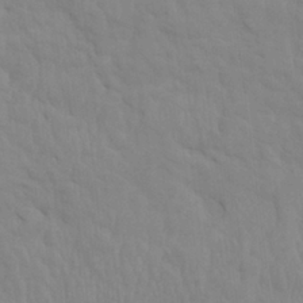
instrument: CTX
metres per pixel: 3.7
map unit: HNhu
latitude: 4.1767
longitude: -2.8380
